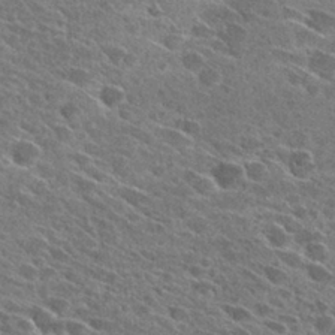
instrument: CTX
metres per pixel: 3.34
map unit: Hto
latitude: 27.5560
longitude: -42.9136
